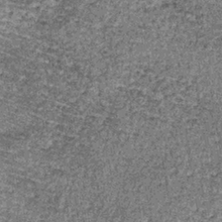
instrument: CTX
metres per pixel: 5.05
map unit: lHb
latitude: -38.6140
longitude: 66.8408
